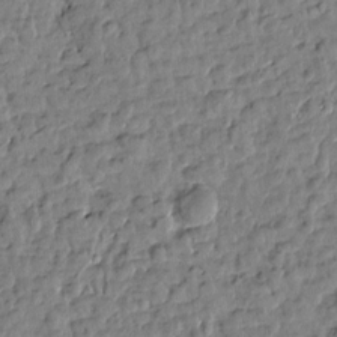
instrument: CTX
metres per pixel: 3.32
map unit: Htu
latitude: 1.2159
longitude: -179.3860
